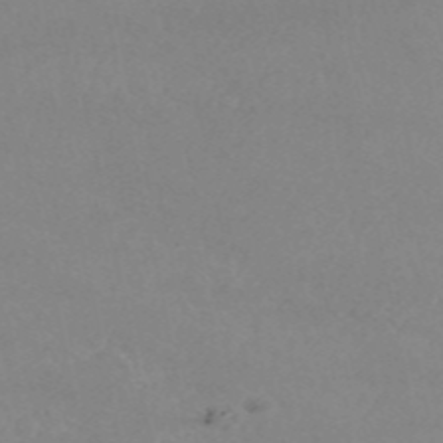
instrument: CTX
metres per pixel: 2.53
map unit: HNb
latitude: -54.0850
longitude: -34.0822
